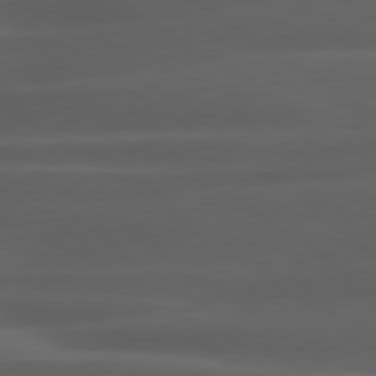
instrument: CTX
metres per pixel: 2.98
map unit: lApd
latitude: 79.7828
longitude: -129.2537
